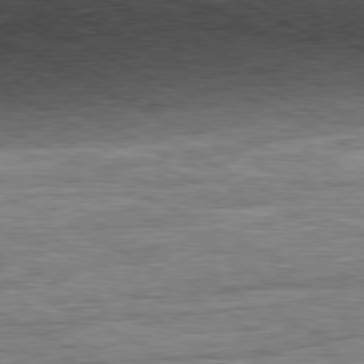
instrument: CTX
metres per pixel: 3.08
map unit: Ap
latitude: -81.1998
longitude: -76.2522
